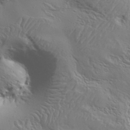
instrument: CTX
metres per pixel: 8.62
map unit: Aa
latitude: 34.2144
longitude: -134.4412
